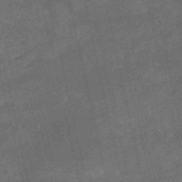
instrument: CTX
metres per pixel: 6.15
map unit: HNb
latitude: -52.2739
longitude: -40.6490
